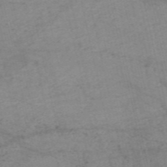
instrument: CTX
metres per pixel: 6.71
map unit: HNb
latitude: -54.6141
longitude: -43.4804
